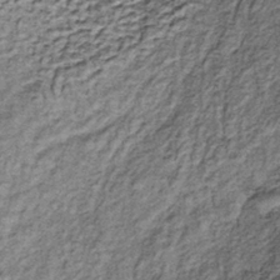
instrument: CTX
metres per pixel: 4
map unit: lHb
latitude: -38.1794
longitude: 66.2929
